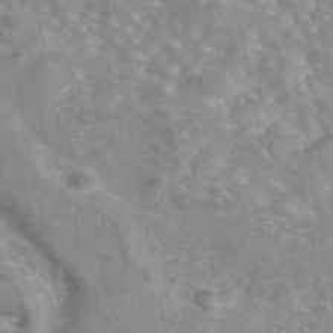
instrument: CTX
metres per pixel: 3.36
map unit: eAb
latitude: 44.1200
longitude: 108.2550
